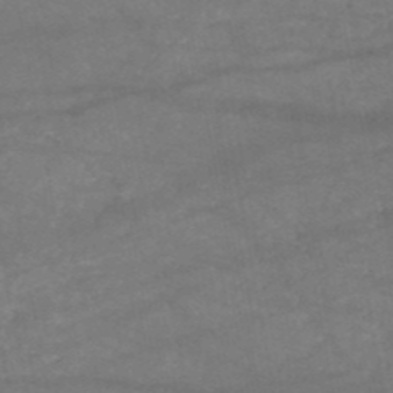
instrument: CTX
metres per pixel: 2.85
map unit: HNb
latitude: -51.1431
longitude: -39.4993
